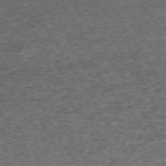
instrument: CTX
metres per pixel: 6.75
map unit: Hpe
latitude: -70.4818
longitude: 13.6155
